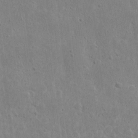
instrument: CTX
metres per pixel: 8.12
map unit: eHh
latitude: 9.2348
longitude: -72.4979
